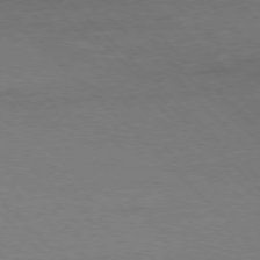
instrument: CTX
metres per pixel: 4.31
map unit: Ap
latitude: -77.6533
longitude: -69.3482
